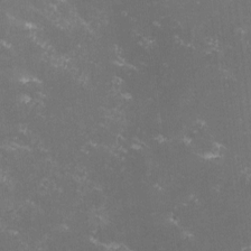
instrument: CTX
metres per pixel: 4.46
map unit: lHvf
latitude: -13.7100
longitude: -99.9150
